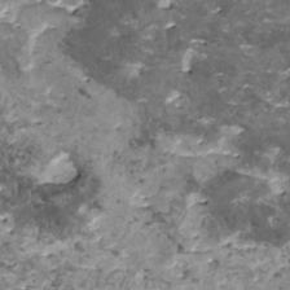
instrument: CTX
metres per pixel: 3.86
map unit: HNhu
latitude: 1.1403
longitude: 5.2942
